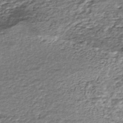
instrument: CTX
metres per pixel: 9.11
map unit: HNhu
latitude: -45.5588
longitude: 106.1417
